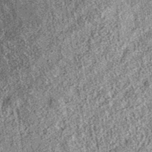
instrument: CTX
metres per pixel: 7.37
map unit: eAb
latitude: 37.1970
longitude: 111.8422
